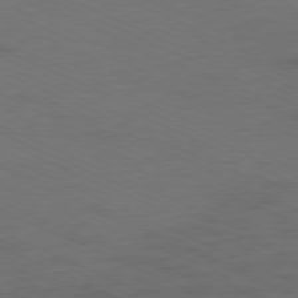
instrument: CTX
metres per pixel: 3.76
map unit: Ap
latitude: -78.1039
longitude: -73.5749
